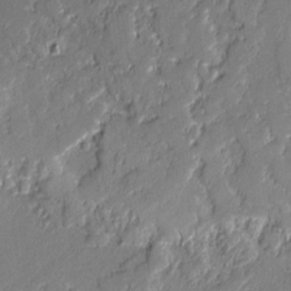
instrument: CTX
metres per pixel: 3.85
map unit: lAvf
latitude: -1.0865
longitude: -106.8191
